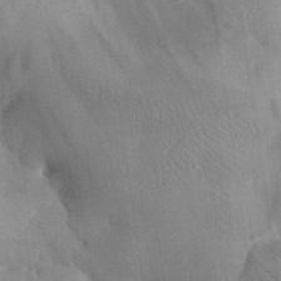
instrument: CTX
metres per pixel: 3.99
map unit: eHh
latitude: 30.6869
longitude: -70.5357
